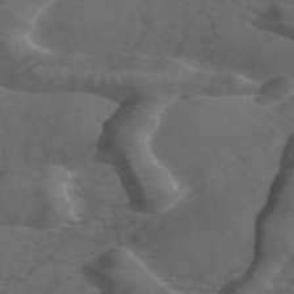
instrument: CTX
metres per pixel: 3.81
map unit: ANa
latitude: 44.2711
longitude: 26.9163
